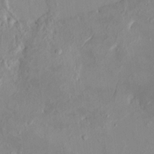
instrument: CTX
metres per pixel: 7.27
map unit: HNhu
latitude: 7.4993
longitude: -1.3481
